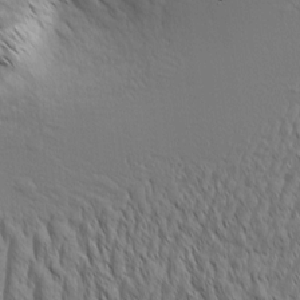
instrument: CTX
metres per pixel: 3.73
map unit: Aa
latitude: 7.1970
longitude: -130.0822
